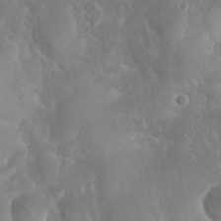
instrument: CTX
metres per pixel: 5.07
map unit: Nhu
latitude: 27.8583
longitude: -65.9528
